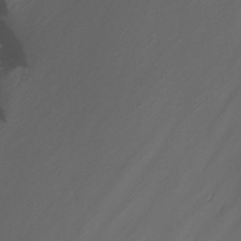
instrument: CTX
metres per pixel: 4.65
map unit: Nhu
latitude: -14.8786
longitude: -53.6505
